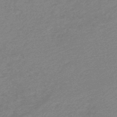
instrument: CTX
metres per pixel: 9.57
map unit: HNb
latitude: -48.0094
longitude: 59.8989
